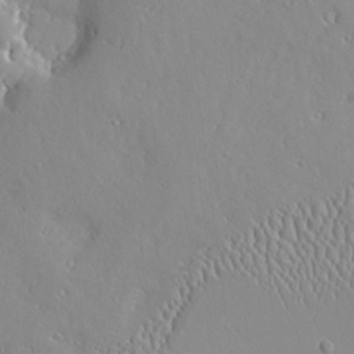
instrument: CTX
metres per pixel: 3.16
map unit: Aa
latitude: 9.9150
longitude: -129.3859
